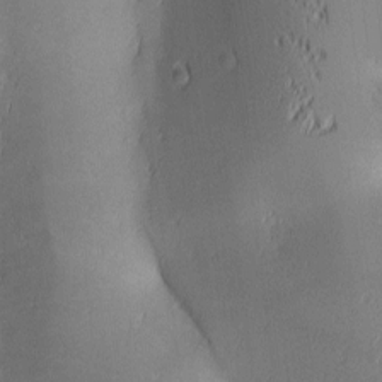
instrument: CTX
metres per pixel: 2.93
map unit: lAa
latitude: 2.9891
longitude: -117.1214
